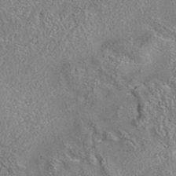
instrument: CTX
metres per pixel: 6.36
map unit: eAb
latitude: 35.8205
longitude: 113.0109
